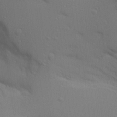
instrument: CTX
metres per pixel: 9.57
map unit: Aa
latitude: 18.3089
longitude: -142.7813
